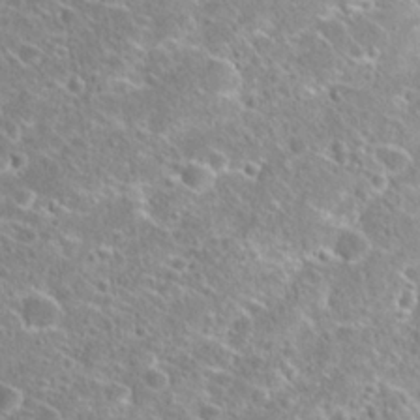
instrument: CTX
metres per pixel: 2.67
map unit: Hto
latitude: 26.1200
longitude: -46.3468
